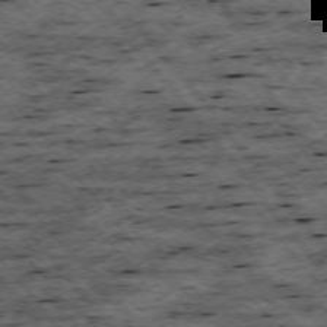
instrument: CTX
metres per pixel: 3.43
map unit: Hpe
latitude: -75.0676
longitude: 5.1431
